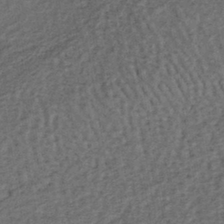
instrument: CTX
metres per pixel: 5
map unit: lHb
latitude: -39.4644
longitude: 62.7463
